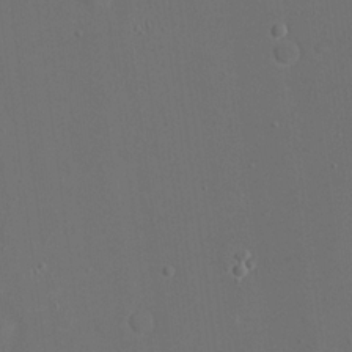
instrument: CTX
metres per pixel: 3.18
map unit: eHh
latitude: 18.9324
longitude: -68.4790
